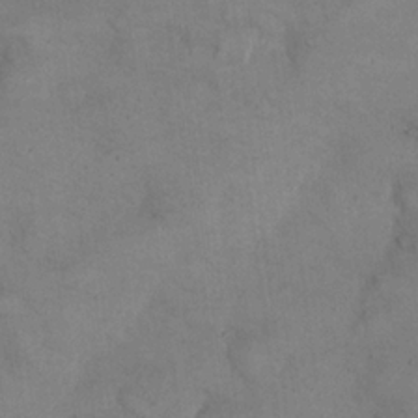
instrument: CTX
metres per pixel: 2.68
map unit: eHh
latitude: 22.1200
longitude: -60.3089
